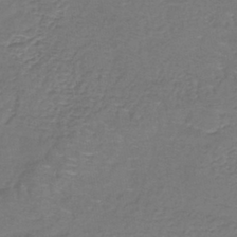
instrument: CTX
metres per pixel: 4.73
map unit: lHb
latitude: -39.3132
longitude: 60.9164
